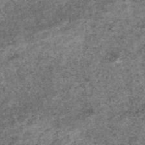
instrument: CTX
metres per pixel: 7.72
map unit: eAb
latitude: 47.1404
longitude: 118.2739
